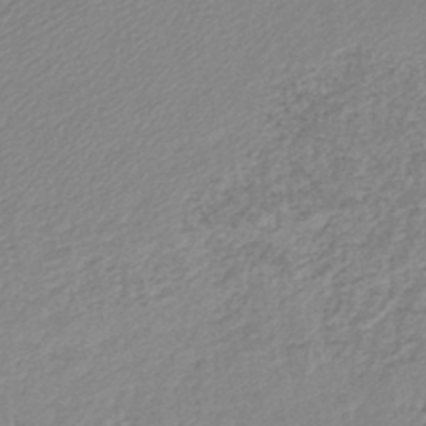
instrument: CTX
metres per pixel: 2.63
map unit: lHb
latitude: -41.7100
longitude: 61.8611
